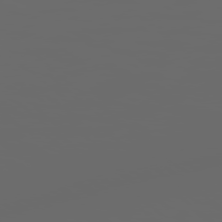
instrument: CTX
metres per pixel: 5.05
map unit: Hpe
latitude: 78.3090
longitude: 176.1795
